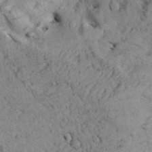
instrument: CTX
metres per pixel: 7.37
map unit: Aa
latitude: 31.3293
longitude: -136.7247
